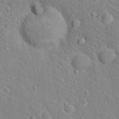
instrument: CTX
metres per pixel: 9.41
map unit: Nhu
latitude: 16.7624
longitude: -32.2900
